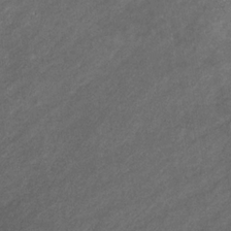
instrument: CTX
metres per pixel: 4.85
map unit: eHb
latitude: -32.1228
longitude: 70.9542
